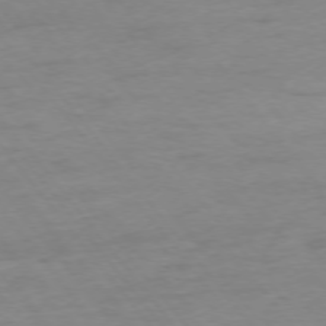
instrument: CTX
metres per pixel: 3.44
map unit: Ap
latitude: -75.7667
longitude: -89.2726
